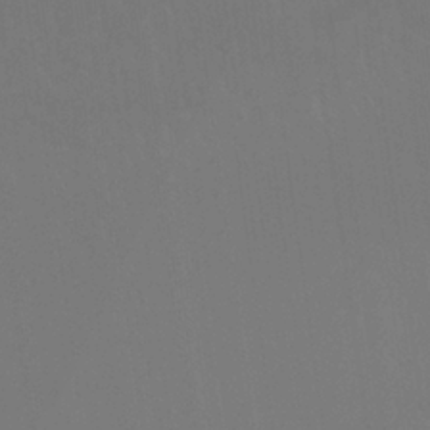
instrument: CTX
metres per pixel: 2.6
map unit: Nhu
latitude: 24.0255
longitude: -63.2537
